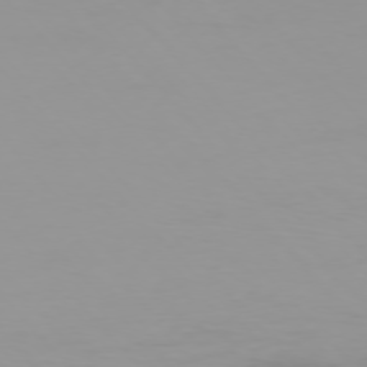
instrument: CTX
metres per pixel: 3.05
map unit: Ap
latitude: -76.6330
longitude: -73.6505
